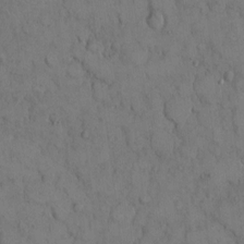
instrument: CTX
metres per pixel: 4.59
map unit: Hto
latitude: 8.8002
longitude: -60.5168
